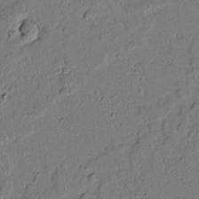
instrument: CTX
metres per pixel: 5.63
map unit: lAvf
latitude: 5.8205
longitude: 168.4440
